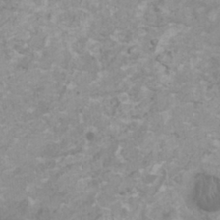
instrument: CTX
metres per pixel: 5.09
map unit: HNhu
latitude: 1.8016
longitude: -1.4615
